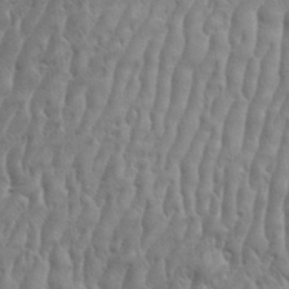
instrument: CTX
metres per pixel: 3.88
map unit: eHh
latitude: 33.5371
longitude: -140.9891
